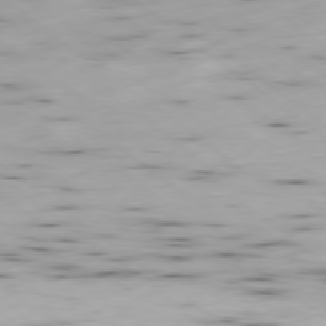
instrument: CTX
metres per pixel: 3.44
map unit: Ap
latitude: -79.0297
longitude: -92.3845
